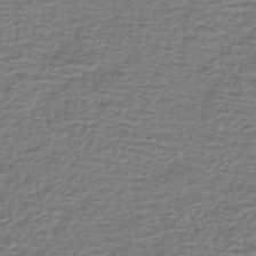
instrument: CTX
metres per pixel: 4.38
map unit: lHb
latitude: -41.5210
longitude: 70.3873
